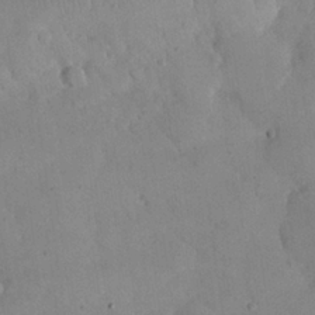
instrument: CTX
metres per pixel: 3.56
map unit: eHh
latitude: 24.7813
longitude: -66.0255
